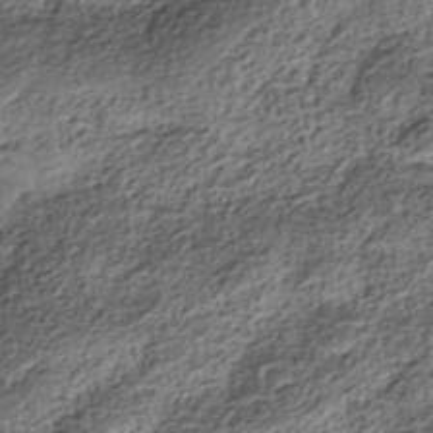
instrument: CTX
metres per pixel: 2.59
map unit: Nhe
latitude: -38.8786
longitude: -148.3278
